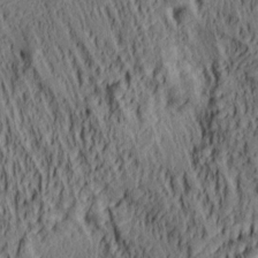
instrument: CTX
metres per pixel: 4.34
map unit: lAa
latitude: 5.3671
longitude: -115.0647
